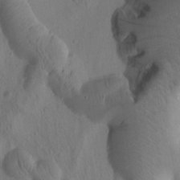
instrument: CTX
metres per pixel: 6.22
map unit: Htu
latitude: 0.9891
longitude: 176.1417
